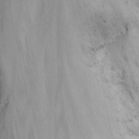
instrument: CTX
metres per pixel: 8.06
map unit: Nhu
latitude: -15.6722
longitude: -52.6680
